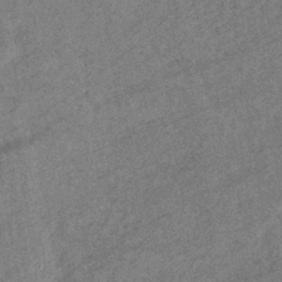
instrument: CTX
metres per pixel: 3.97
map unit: eHb
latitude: -39.0864
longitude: 77.7100
